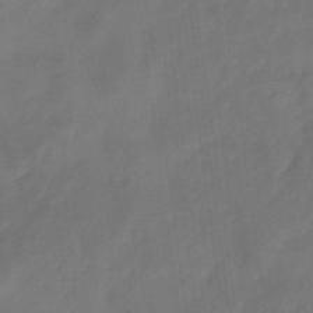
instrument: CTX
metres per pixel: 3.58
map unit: eHb
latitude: -29.6344
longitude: 69.8233
